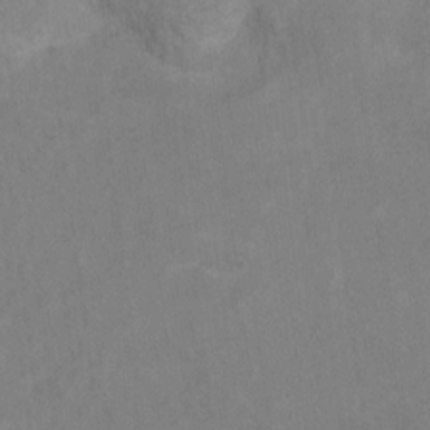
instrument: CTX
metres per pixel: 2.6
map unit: Ht
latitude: 7.7827
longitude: -37.4616
